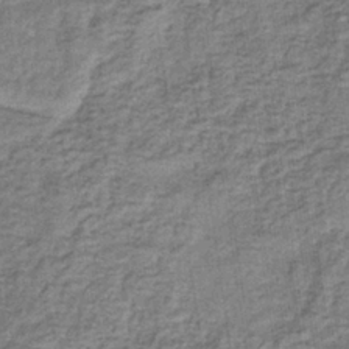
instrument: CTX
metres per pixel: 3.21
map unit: eHb
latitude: -34.2739
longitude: 76.0472
